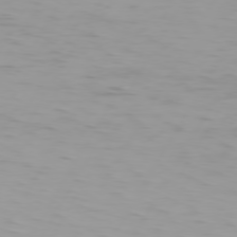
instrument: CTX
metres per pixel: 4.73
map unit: Hpe
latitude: 74.4034
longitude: -125.9150
